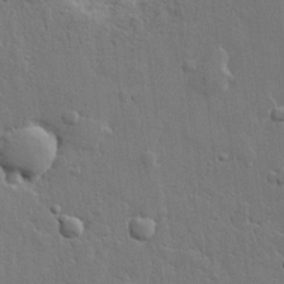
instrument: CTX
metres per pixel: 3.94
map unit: lHvf
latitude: 22.3656
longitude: 145.1809
